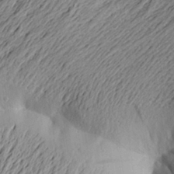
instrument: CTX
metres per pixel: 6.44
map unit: Aa
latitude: 23.6127
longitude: -149.6316
